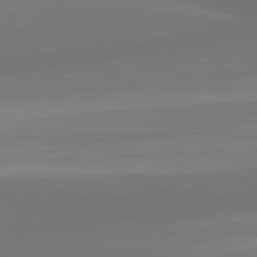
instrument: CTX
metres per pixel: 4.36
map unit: lApd
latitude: 83.3859
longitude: -132.8758
